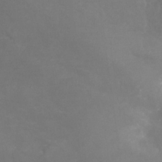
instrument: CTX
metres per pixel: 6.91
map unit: Nhu
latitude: -25.9556
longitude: -56.9135
